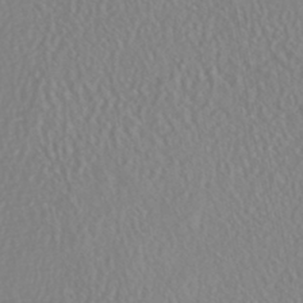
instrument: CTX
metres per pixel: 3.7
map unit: HNhu
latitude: -46.8219
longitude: 104.1983
